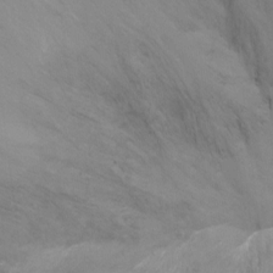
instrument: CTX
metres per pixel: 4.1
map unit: Ht
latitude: -10.8408
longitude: -33.8583
